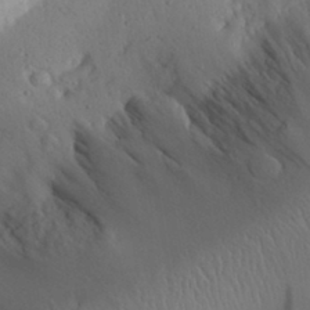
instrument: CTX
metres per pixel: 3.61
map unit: Aa
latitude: 31.0837
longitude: -143.9339
